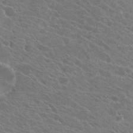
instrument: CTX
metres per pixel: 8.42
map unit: Hto
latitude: 23.6127
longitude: -39.3293
